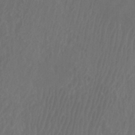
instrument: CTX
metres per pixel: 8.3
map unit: Nhu
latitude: -8.0661
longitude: -75.1970
